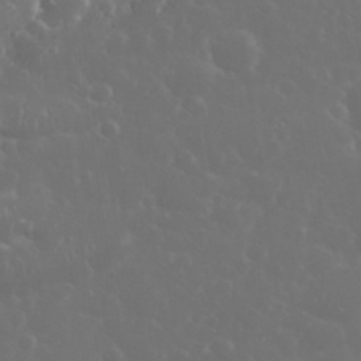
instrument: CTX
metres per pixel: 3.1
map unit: eHh
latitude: 33.9528
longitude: -60.7813
